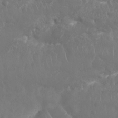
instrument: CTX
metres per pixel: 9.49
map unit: Nhu
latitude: 25.6127
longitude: -61.3292
